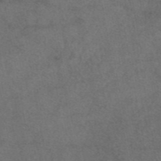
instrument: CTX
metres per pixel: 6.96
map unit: eAb
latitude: 47.7072
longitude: 110.1227
